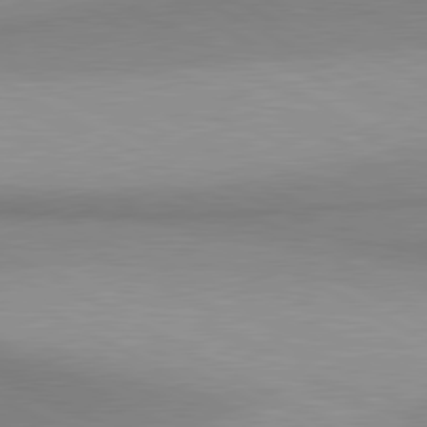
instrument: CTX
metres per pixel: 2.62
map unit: lApd
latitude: 80.7624
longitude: 158.6896
